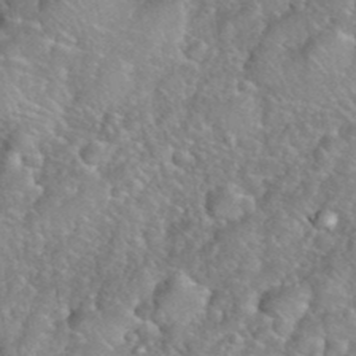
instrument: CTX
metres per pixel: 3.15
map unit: eHh
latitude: 39.7827
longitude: -58.9136
